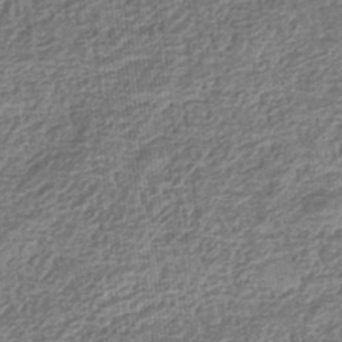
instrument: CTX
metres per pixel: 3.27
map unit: eHb
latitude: -35.2187
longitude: 79.8233
